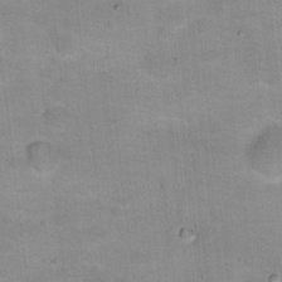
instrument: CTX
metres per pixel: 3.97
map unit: Hto
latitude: 16.9136
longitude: -38.9891
